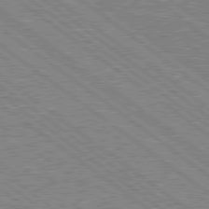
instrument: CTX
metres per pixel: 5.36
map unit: Hpe
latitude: 78.7813
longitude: -169.2159
